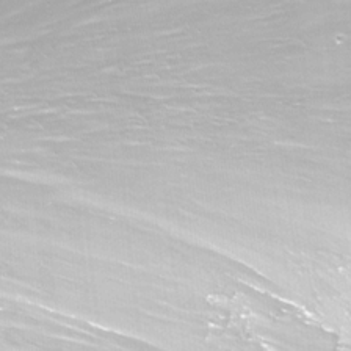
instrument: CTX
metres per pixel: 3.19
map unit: Nhu
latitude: -12.8975
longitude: -60.0444
